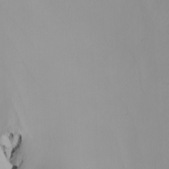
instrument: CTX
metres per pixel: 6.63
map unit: Nhu
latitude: -5.8233
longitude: -95.3482
